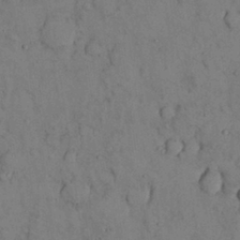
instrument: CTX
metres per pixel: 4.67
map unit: Nhu
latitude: 28.6112
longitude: -71.9339
